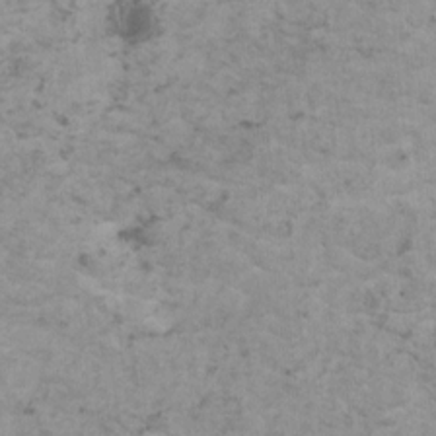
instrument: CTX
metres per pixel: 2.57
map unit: HNhu
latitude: 1.3103
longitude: 3.8800
